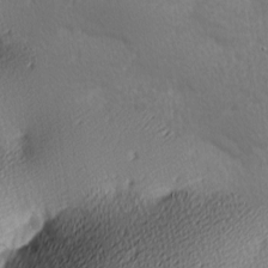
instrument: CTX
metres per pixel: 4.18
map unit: lAa
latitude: -10.0850
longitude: -125.8394
